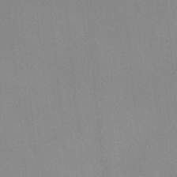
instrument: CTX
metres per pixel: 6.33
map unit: Ht
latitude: -15.2754
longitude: -50.1011
